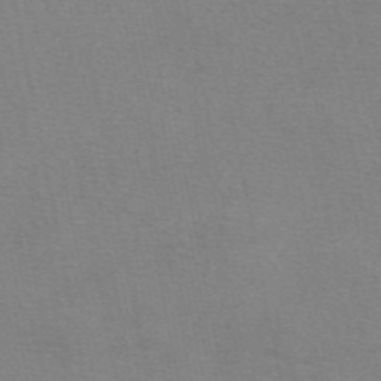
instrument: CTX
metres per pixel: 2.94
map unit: eAb
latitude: 49.7639
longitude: 104.8975
